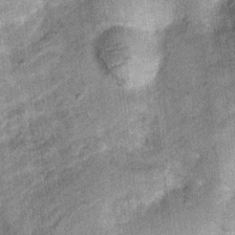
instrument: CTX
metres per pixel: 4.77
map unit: Ht
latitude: 10.6869
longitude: -38.8569
